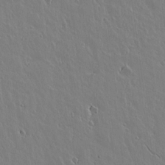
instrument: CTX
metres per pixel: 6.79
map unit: lAvf
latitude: 15.3293
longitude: -125.8583
